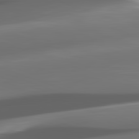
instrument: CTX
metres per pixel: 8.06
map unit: lApd
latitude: 82.2900
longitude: -149.1781
